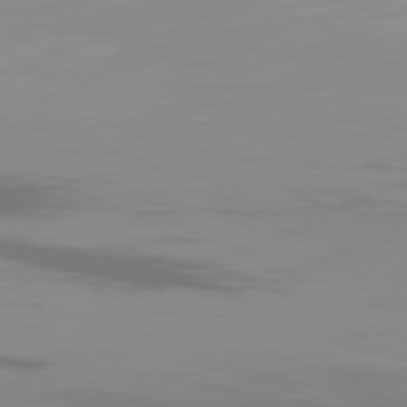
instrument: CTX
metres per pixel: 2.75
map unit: Ap
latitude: -78.6896
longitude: -95.9906
